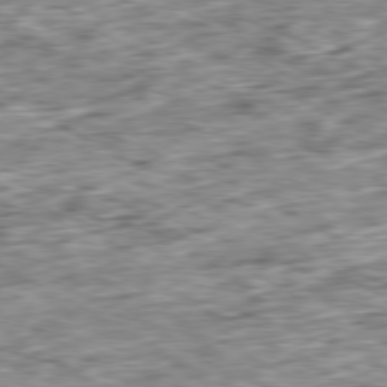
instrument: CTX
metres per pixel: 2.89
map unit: Ap
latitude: -80.3684
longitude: -89.2915
